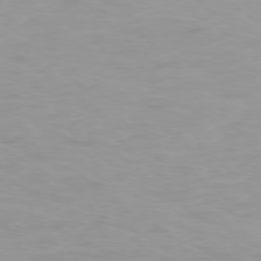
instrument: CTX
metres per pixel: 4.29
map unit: Ap
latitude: -77.1242
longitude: -81.5371
